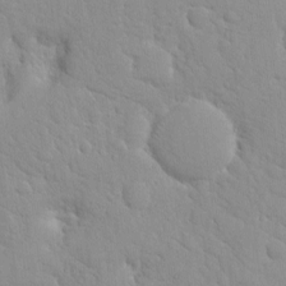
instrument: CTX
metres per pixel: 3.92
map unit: Nhe
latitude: -2.3306
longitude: -59.0459
